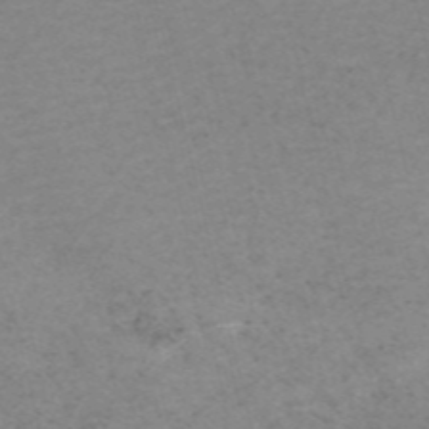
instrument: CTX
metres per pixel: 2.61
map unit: HNb
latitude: -55.3321
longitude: -47.6505
